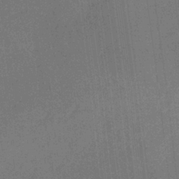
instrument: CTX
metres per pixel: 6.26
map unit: HNb
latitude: -32.2929
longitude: 56.9164
